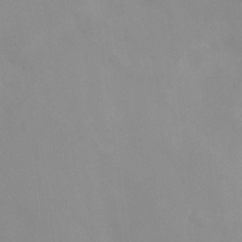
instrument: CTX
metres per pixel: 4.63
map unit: Ht
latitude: -15.1809
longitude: -52.0633
